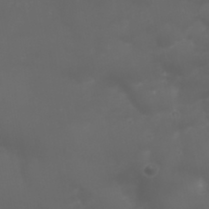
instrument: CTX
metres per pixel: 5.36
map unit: Nhu
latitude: 22.4979
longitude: -65.1214
